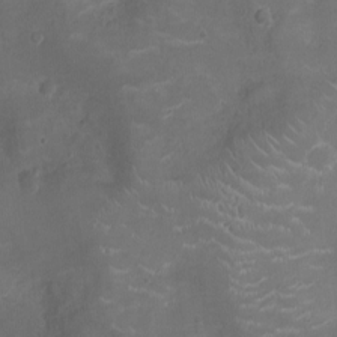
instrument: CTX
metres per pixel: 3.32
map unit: Ht
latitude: -4.8408
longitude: -15.7828
